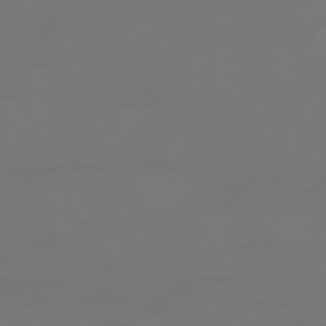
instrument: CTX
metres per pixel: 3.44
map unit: HNhu
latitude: -47.1998
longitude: 90.5763
